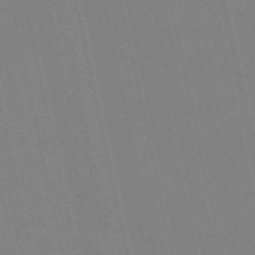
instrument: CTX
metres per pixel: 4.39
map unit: Nve
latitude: -57.8044
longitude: 50.4440
